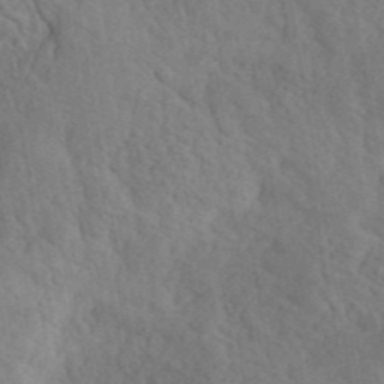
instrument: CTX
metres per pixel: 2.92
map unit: ANa
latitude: 41.5749
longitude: 52.3306
